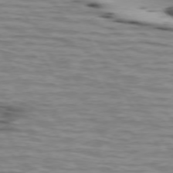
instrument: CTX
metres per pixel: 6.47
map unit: lApd
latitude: 73.8584
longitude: -64.0444
